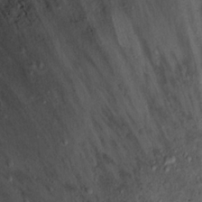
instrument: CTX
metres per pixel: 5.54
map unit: Nhu
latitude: 22.6112
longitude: -68.9703
